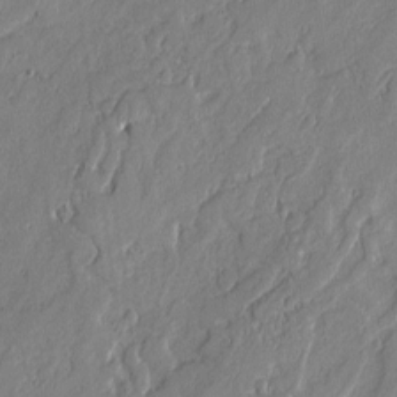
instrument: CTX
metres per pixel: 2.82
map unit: lAvf
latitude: -0.4629
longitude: -106.7246
